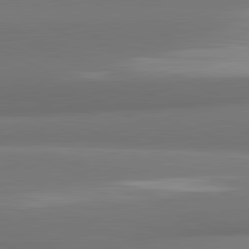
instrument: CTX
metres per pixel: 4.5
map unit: lApd
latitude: 82.0444
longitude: 171.8423
